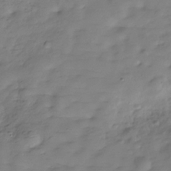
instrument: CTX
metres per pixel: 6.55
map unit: Hve
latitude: -30.2172
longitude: 90.8219
